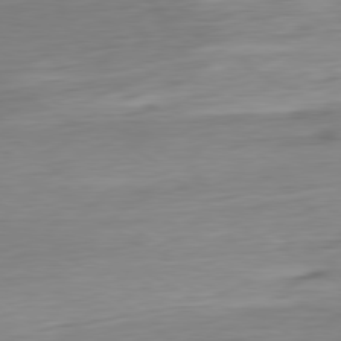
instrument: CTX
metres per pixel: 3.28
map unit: Ap
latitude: -80.4629
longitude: -69.1403
